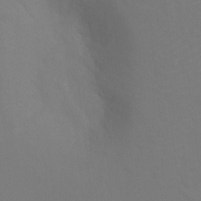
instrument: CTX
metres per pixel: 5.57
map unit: Ht
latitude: -10.7652
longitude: -34.5356
